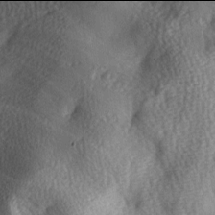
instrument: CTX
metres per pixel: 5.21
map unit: Ave
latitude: -6.0094
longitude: -120.7058
